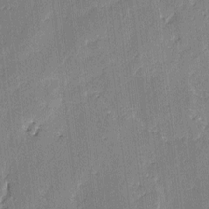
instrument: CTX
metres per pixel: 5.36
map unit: lAvf
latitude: -2.6329
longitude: -107.6316
